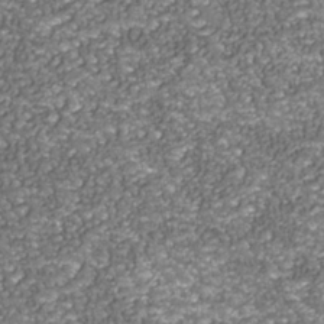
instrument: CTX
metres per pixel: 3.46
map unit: Nhu
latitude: -38.2740
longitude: -82.5545
